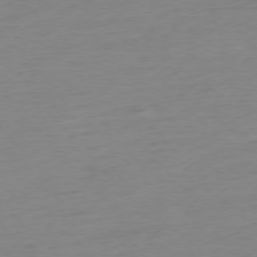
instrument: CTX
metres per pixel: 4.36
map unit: Hpe
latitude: -76.7085
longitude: -14.5924
